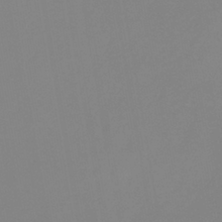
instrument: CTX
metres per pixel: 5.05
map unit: eHb
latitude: -29.7667
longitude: 70.8786
